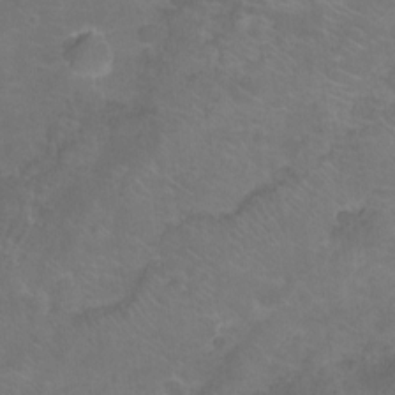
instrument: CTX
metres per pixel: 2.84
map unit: Nhu
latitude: -15.1998
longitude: -25.5560
